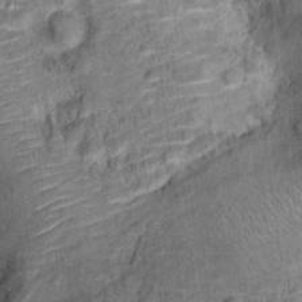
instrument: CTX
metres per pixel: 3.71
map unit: Ht
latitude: 10.2712
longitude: -39.1025
